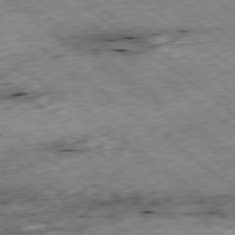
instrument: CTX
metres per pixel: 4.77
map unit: Ap
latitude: -79.0297
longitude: -51.0080
